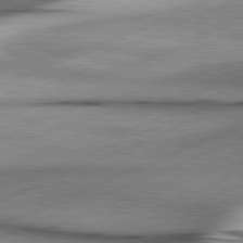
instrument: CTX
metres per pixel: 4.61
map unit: lApd
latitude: 81.6127
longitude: -166.4979
